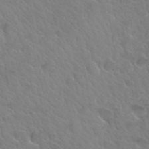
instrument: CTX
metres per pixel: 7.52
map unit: Hto
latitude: 34.1200
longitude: -46.9514
